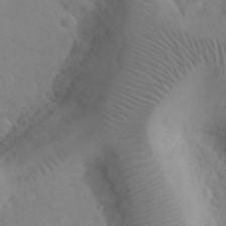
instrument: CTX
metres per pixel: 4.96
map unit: eHh
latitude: 25.4993
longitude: -66.7813
